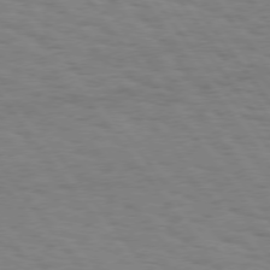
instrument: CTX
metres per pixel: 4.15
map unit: Hpe
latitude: 74.8947
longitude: -136.3845
